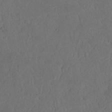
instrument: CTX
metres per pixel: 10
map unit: Nhu
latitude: 20.5735
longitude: -75.5371
